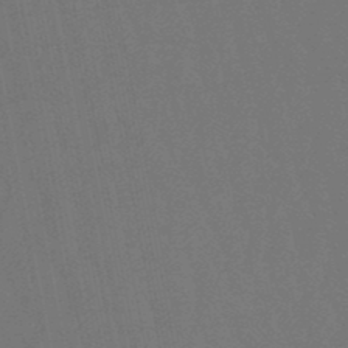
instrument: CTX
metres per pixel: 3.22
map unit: lHb
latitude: -47.8422
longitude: 80.5196
